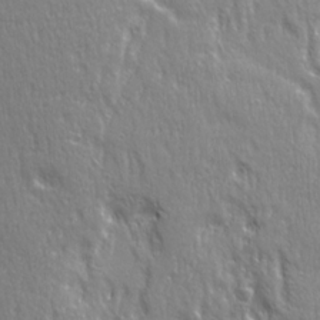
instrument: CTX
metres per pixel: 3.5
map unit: Ave
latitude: 21.7450
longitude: -134.9891
